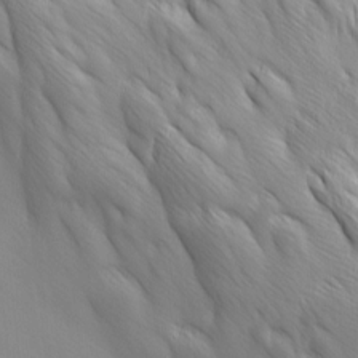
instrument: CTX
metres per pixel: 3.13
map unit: Ave
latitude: 12.8569
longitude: -105.4427
